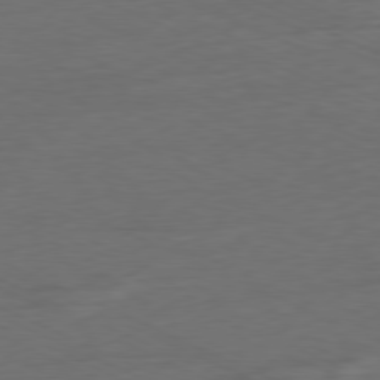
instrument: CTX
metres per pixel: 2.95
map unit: Ap
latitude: -80.0850
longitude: -92.6301
